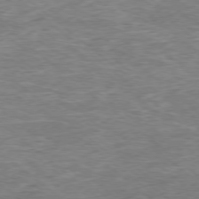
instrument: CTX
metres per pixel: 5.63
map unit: Ap
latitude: -77.9178
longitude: -92.4223
